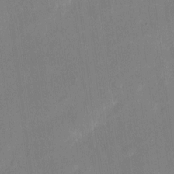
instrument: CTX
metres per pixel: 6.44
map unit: eHh
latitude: 4.9136
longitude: -68.6491
